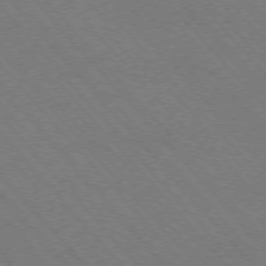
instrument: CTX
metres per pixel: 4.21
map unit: Hpe
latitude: -76.8030
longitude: -13.4238
